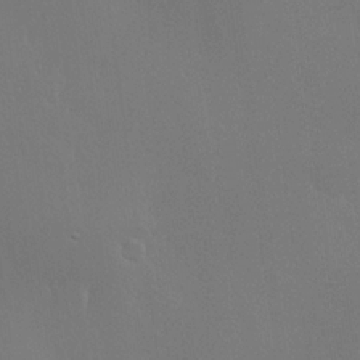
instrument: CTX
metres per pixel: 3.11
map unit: Hve
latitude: 22.8947
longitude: 145.9556
